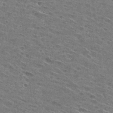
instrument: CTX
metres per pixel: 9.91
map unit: Hto
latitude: 28.9325
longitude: -46.1578
